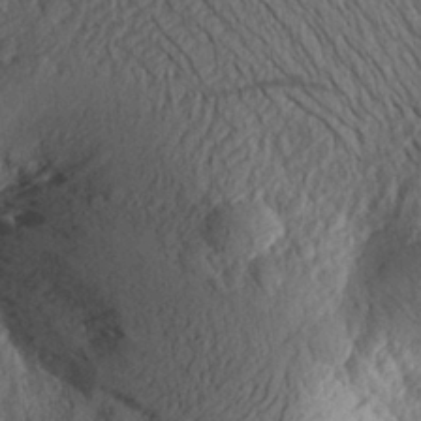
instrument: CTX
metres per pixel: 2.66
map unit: Aa
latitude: 27.5371
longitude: -143.9150
